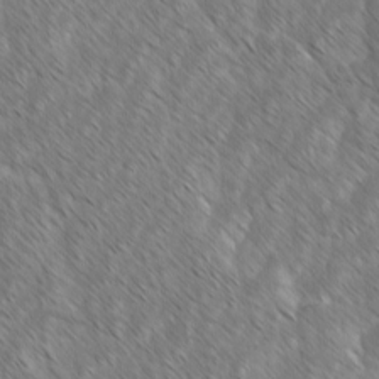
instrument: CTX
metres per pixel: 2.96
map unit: lAvf
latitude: -2.1227
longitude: -114.0822
